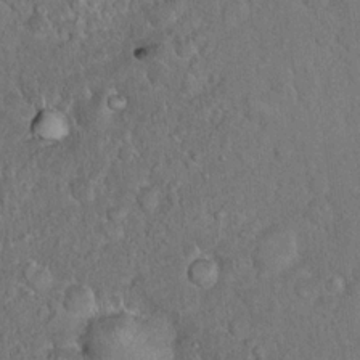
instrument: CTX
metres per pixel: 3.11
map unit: Hto
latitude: 15.3482
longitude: -40.5545
